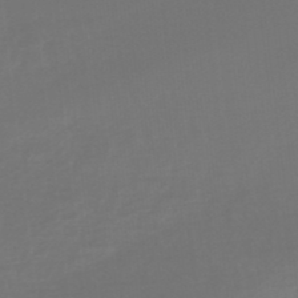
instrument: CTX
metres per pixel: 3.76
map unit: lHb
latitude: -47.6533
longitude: 65.6911
